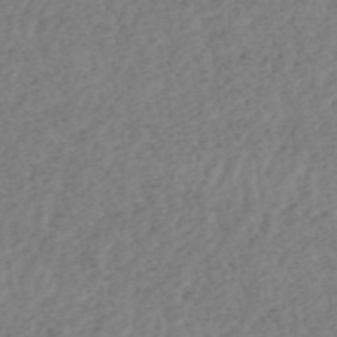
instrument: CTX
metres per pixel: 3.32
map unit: HNhu
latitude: -48.3496
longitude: 30.6140
